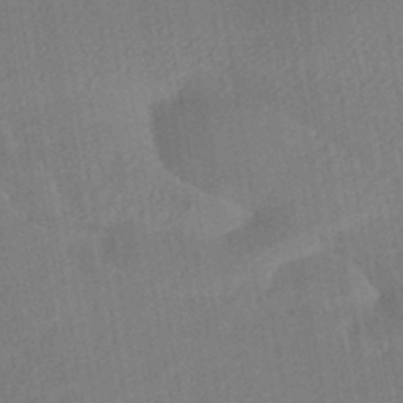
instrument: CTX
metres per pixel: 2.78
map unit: HNhu
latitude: -45.7667
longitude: 91.3510
